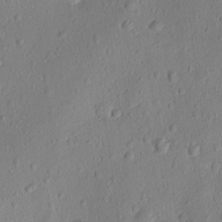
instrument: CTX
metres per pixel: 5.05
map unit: Ave
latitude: -10.4629
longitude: -121.4238
